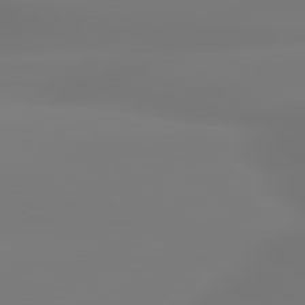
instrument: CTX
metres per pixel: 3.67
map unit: lApd
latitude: 79.8961
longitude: -136.8947
